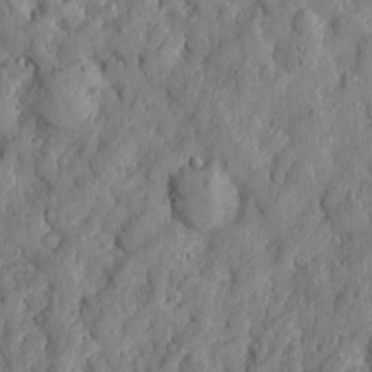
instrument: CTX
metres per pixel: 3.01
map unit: Htu
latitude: -3.7666
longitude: 158.1416
